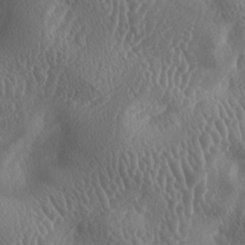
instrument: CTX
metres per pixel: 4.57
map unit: lAa
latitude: -6.4440
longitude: -128.7813
